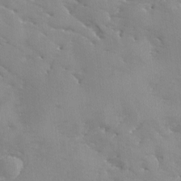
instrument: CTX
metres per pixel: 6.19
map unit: Ave
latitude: -8.6896
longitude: -117.4238
